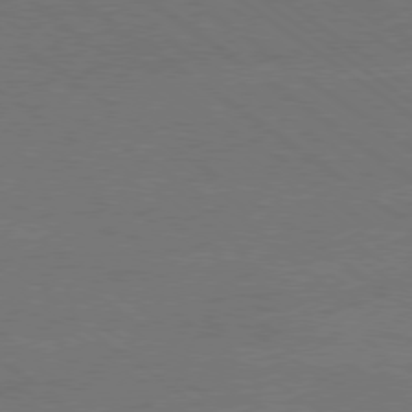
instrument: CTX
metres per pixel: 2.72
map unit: Ap
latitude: -79.5210
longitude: -54.2522
